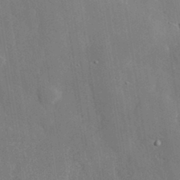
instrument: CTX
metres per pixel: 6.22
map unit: lHvf
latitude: 33.5182
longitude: -91.3671
